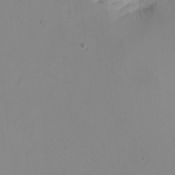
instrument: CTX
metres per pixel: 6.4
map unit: Nhu
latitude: -6.8030
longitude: -81.1592
